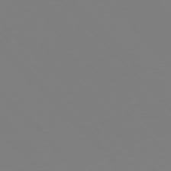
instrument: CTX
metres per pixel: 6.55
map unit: Hpe
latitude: 77.4048
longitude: -174.4223
